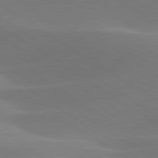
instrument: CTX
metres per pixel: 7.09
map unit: lApd
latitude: 79.9717
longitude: -94.6869
